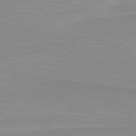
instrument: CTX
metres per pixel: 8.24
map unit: lApd
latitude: 80.6301
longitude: 143.8611
